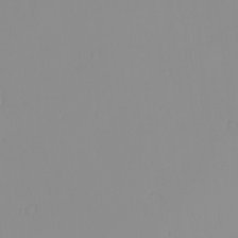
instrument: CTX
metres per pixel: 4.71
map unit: eHh
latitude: -0.9731
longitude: 19.5588
